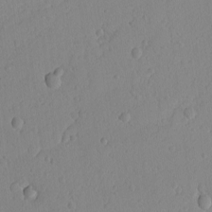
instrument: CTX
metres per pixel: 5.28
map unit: lAvf
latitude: -9.0297
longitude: -119.7638
